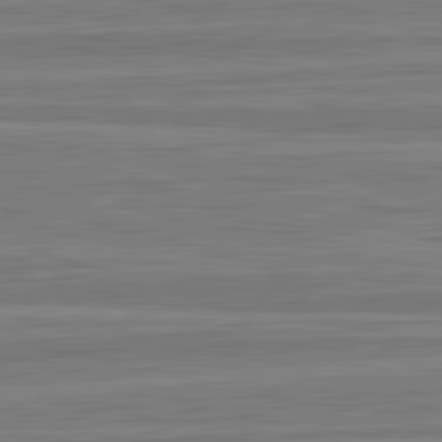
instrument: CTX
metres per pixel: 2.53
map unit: lApd
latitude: 82.8757
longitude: 177.9178
